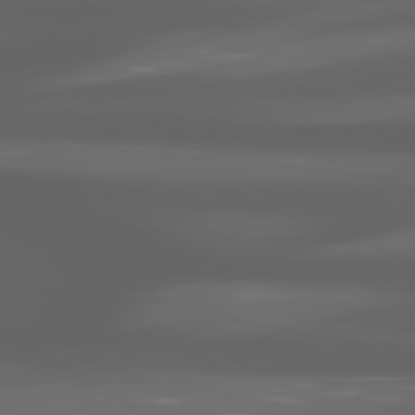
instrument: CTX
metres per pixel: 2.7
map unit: lApd
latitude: 80.6679
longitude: -140.3278
